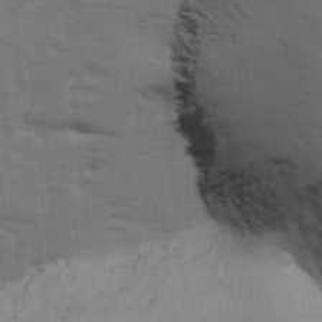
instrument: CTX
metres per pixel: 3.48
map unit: Ave
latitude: 13.8772
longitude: -102.5734
